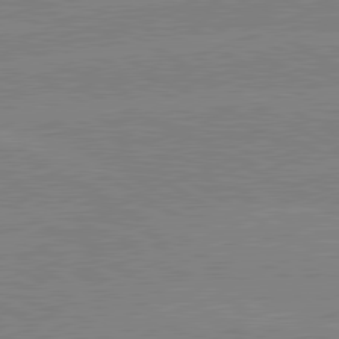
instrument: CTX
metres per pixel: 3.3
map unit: lApd
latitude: 80.4601
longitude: -126.2145
